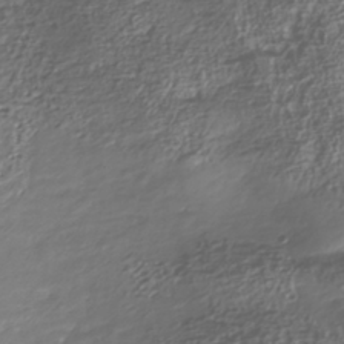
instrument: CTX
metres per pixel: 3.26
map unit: Nhu
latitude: -40.4251
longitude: -85.6694
